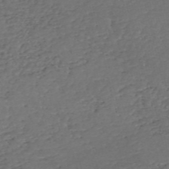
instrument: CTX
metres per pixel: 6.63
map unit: eHh
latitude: -55.1998
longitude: -89.8584
